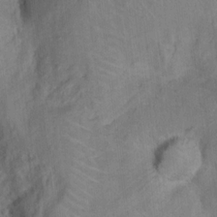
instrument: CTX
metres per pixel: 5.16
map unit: Ht
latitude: 12.4223
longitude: -40.3467
